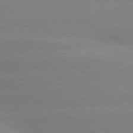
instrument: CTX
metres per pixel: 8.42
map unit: lApd
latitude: 80.3467
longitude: -147.0648
